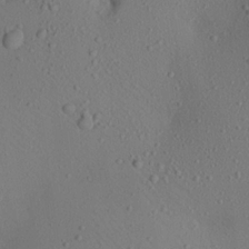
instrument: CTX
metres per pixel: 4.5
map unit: Aa
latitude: 21.6694
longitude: -145.3293
